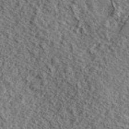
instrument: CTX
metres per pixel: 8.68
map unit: lHvf
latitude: 41.2536
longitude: -89.0648
